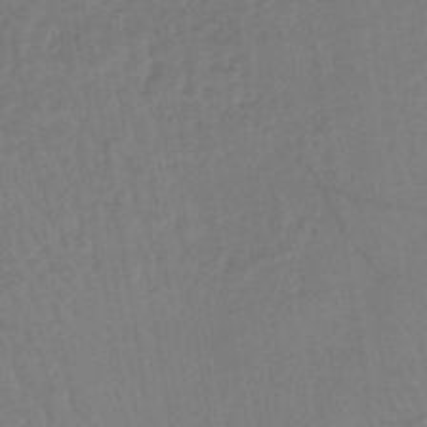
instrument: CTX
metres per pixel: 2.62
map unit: lHb
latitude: -41.6155
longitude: 67.8044
